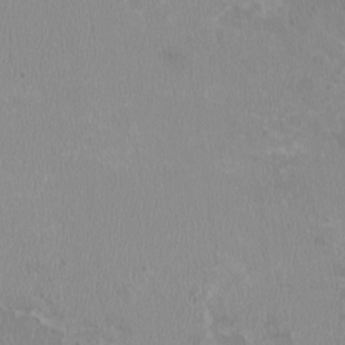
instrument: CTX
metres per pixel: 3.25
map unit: HNhu
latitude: -2.8219
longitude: -6.8002
